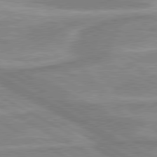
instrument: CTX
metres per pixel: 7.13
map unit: lApd
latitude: 80.2145
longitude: -174.0822
